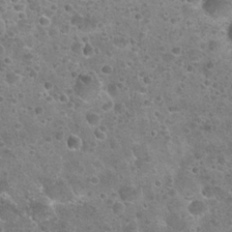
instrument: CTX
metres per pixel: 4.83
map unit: Nhu
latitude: 25.5371
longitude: -51.9906
